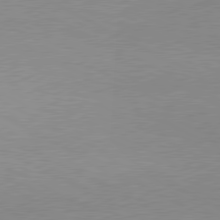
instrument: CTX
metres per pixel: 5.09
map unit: lApd
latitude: 80.1389
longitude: -127.0648
